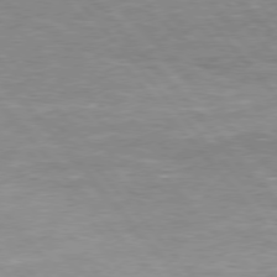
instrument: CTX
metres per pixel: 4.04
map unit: Hpe
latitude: 75.9150
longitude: -155.1781
